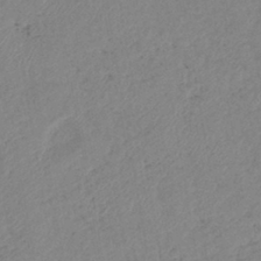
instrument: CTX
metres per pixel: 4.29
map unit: eHb
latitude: -40.1983
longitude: 78.0283
